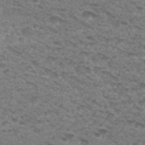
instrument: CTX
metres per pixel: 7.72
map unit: Hto
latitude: 30.6113
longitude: -48.1578
